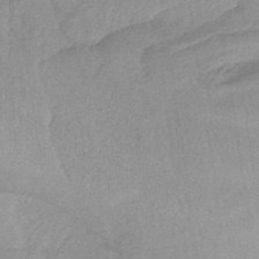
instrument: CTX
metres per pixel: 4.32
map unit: HNhu
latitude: -44.9353
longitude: 90.7841
